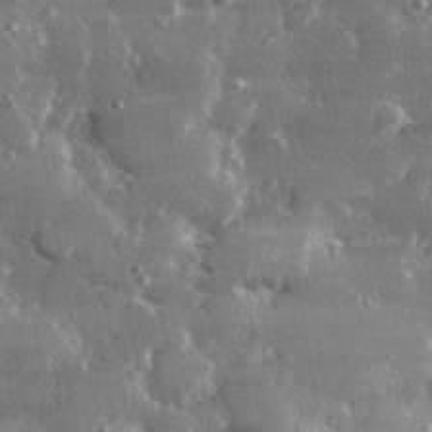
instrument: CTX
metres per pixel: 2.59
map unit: lHvf
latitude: 31.2348
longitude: -90.7813
